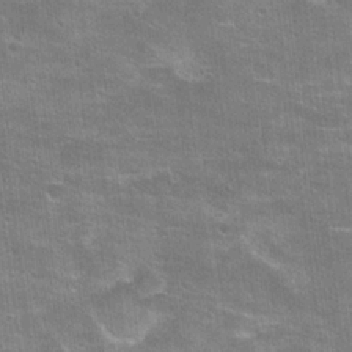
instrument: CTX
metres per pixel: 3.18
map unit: Hto
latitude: 21.5371
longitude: -42.8002
